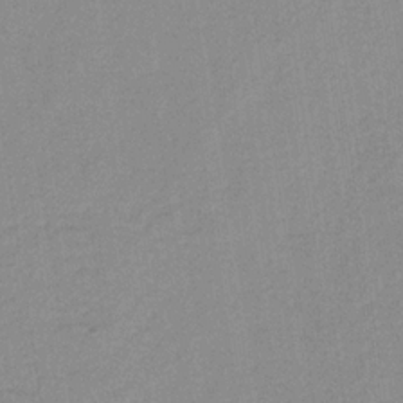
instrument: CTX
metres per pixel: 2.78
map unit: HNb
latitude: -31.5966
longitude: 62.5951
